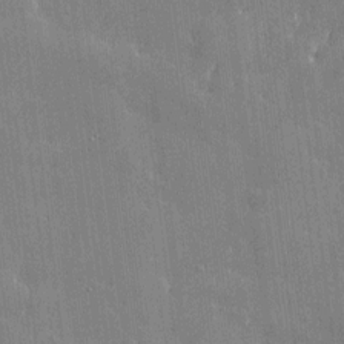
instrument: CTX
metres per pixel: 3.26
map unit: Htu
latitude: -6.9730
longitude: 176.0850
